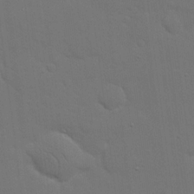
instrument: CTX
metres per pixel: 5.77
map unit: eHh
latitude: 19.0836
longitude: -66.7246
